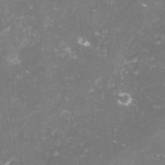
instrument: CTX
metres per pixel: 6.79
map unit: lHvf
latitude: -13.9556
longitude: -98.6301
